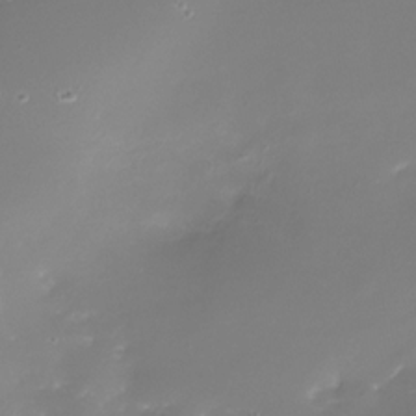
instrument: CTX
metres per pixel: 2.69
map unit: Nhe
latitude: -33.2187
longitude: -116.8002
